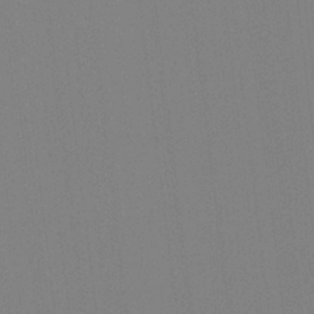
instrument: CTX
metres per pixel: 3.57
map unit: Hto
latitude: -8.2550
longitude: -48.1956
